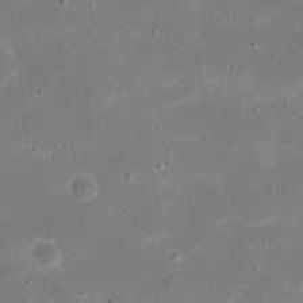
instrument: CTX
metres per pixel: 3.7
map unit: eHh
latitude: 21.2726
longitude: -67.5560
